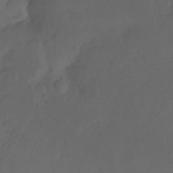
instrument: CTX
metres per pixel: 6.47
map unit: Hto
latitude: -7.7288
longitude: -45.6883
